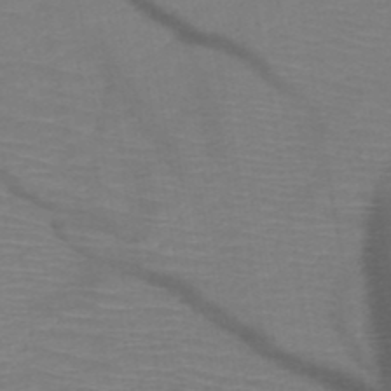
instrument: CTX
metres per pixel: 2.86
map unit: HNb
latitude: -49.6533
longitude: -44.8947
